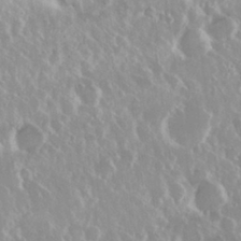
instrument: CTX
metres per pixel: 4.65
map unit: Nhu
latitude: 29.1403
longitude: -61.3292
